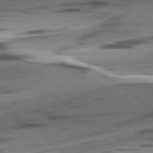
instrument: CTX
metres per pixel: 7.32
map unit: lApd
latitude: 78.9325
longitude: -51.4237
